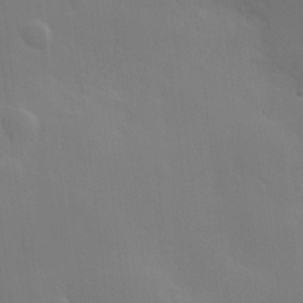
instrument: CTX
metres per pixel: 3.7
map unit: Hve
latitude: 18.5168
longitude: 150.8786
